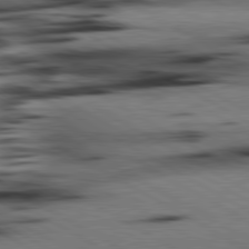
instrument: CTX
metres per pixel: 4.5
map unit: lApd
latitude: 80.4034
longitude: 162.7841
